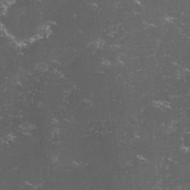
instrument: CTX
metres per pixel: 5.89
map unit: lHvf
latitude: -13.6155
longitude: -99.4237
